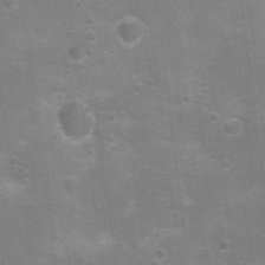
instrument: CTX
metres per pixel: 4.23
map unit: Nhu
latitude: 8.7246
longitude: -21.9528
